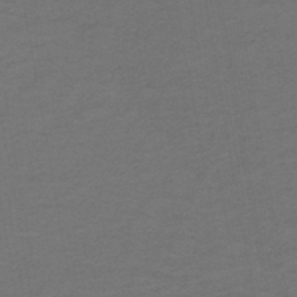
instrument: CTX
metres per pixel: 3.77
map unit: lHb
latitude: -43.5588
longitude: 53.1620
